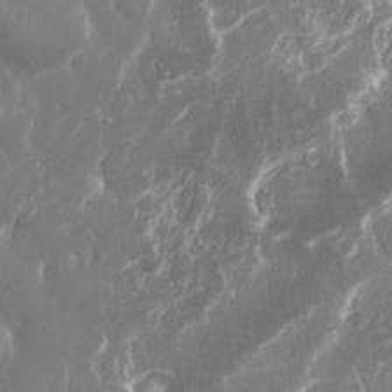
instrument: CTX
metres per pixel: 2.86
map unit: Nhu
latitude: 26.1578
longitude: -61.3670
